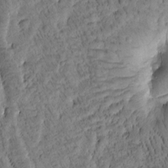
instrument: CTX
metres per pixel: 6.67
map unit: Htu
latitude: -3.5399
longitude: 171.7100
